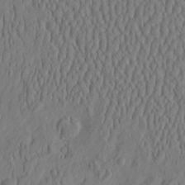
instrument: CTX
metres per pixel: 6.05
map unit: HNhu
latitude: -3.8800
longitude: 13.6155
